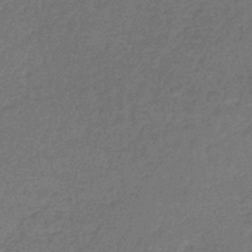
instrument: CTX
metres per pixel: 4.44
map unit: HNb
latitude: -34.9353
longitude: 59.2942
